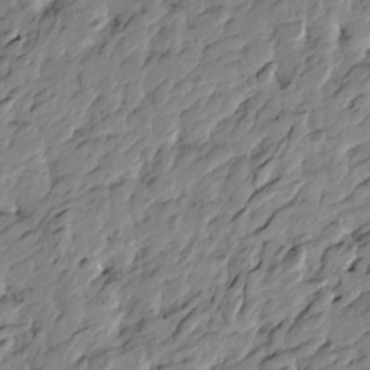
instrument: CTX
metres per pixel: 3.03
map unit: Htu
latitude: -4.2928
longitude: 178.7652
